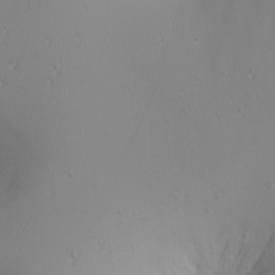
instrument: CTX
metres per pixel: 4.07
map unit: Nhu
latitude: -4.0850
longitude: -89.0459
